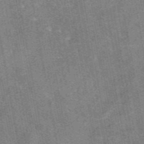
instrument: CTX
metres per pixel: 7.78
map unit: eAb
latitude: 47.5560
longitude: 121.6344
